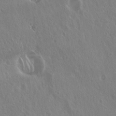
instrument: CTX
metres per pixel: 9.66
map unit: Hto
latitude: 18.1389
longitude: -57.4426
